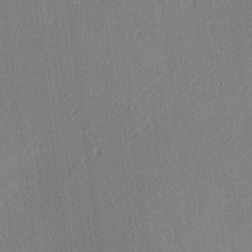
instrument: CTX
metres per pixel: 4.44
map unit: Ave
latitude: 3.6127
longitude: -114.1955
